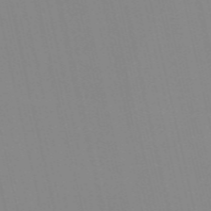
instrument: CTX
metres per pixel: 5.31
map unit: Nve
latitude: -57.6533
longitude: 60.8408
